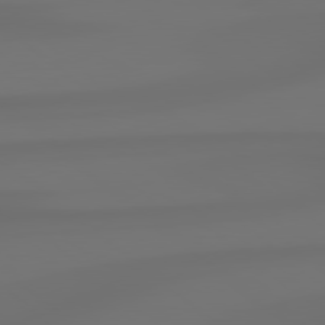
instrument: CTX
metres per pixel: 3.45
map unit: Hpe
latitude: 78.8569
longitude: -135.0269
